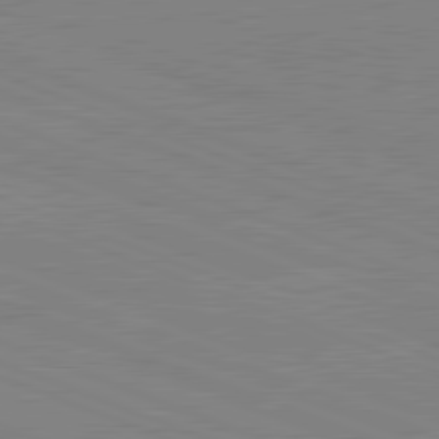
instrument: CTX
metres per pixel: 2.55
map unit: lApd
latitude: 81.8205
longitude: -158.3089
